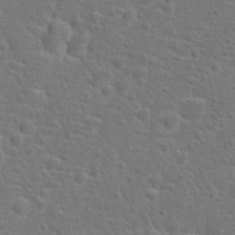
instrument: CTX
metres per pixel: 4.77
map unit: Hto
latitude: 17.9528
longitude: -42.0444
